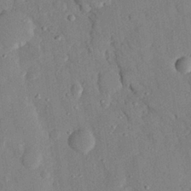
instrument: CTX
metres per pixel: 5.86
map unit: eHh
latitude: 27.2726
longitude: -79.1592
